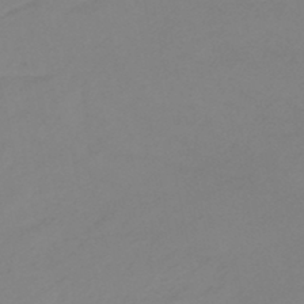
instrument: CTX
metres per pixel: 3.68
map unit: eHb
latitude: -46.5384
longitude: 86.1228
